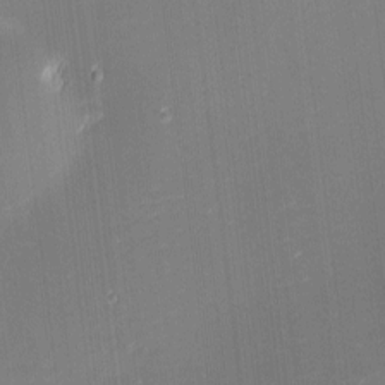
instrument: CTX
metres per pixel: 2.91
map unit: eHh
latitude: -2.2928
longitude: -80.6301
